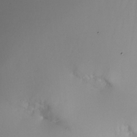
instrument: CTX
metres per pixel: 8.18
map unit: Nhu
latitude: -23.5966
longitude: -71.8016
